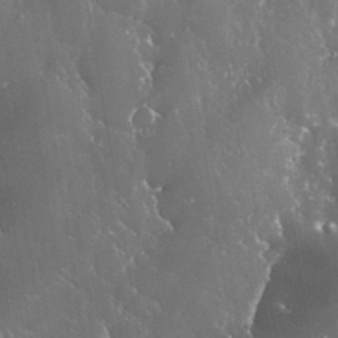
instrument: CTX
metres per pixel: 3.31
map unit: eHh
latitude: 34.1011
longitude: -62.7436
